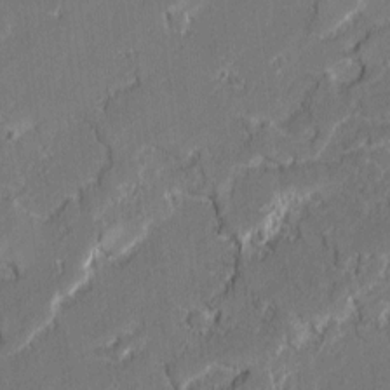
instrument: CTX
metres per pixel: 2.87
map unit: lAvf
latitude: -0.3118
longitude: -108.2711
